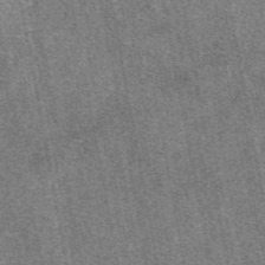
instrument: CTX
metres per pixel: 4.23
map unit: eAb
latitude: 48.3656
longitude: 107.1431
